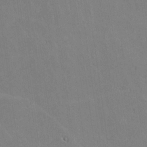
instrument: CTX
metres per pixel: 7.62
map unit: lHvf
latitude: -10.4062
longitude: -102.3656
